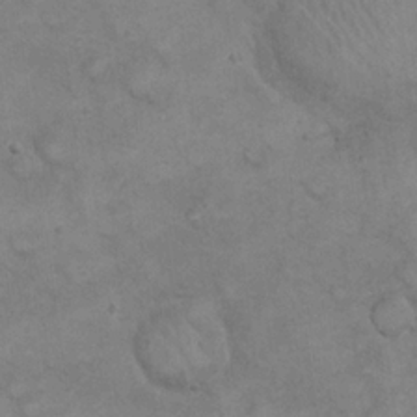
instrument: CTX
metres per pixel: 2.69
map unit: eHh
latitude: 21.2537
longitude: -59.1592
